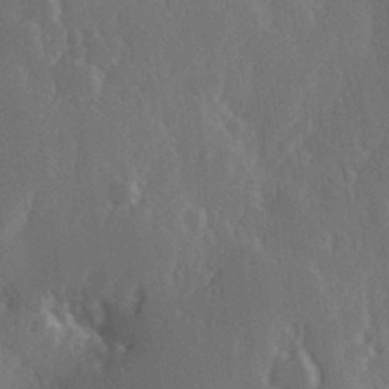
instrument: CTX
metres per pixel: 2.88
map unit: Hve
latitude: 27.4804
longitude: 150.3684
